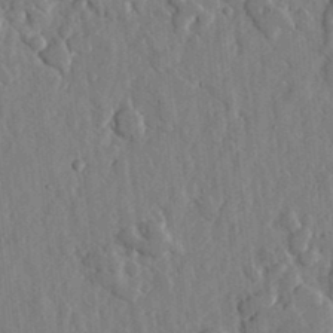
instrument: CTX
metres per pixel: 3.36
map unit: lHvf
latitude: 18.3278
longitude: -113.2915
